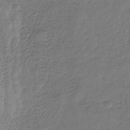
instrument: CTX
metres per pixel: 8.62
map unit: eHb
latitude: -30.6707
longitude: 71.5210
